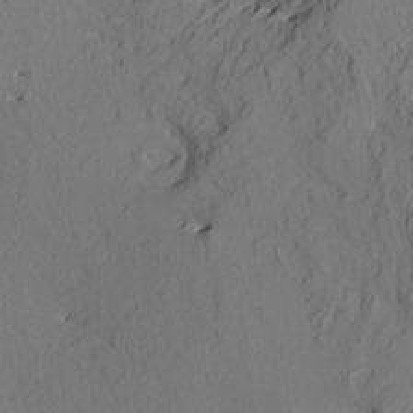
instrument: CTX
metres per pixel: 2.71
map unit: HNhu
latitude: 11.1970
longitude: 23.7289
